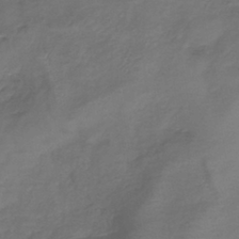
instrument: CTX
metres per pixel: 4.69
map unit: lHb
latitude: -39.5210
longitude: 75.0298
